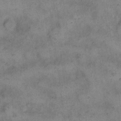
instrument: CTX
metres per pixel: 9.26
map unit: eHh
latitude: 14.3468
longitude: -64.8002
